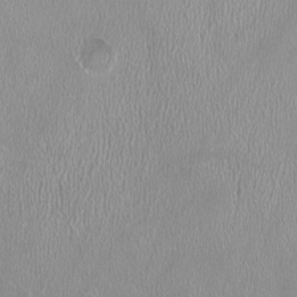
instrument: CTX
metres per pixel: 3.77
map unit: HNhu
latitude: -1.5966
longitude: -0.4412
